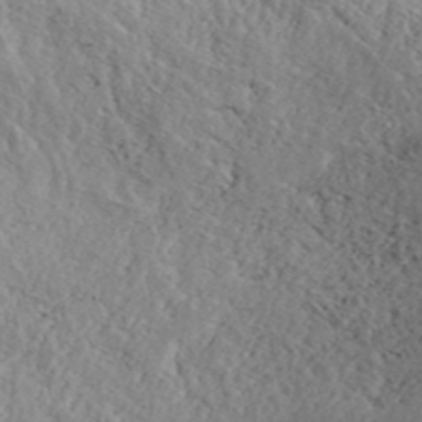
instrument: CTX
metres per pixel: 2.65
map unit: ANa
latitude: 42.4601
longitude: 55.0864
